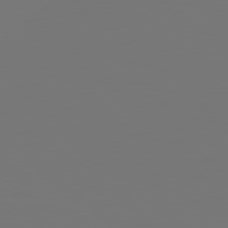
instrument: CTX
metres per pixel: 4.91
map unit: Hpe
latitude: 78.7813
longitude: -138.1578
